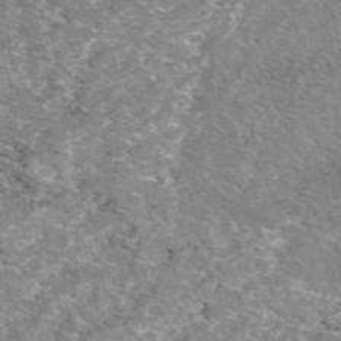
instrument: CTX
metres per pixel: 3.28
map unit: eAb
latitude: 49.7450
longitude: 109.9367
